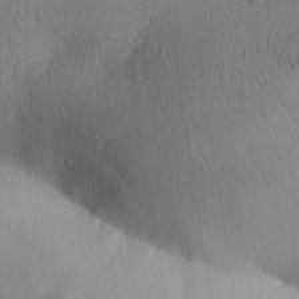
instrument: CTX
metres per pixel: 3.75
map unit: Aa
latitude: 30.3090
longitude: -146.7625
